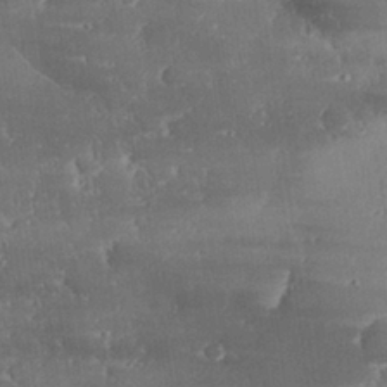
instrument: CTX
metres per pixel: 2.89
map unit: eHh
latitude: 29.6505
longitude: -82.1011
